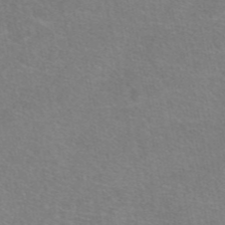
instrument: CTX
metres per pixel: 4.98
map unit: eAb
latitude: 47.4049
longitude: 105.7477
